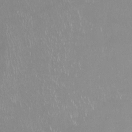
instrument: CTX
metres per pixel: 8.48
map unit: Hto
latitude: -14.3496
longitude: -43.7072
